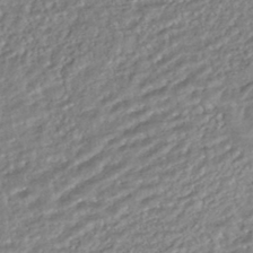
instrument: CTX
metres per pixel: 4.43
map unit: HNhu
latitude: -44.4818
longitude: 104.0094
